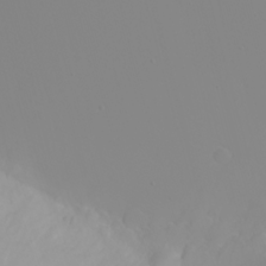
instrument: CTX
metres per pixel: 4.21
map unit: eHh
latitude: -5.3131
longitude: -85.3860
